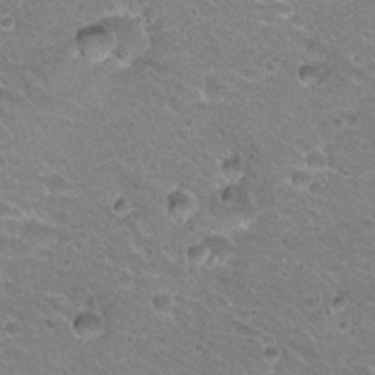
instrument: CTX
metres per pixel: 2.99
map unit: Hto
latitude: 20.7813
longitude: -33.1025
